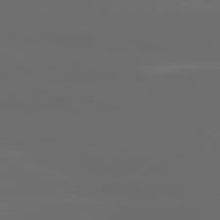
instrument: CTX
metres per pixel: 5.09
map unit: lApd
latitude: 80.6679
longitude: -136.9325
